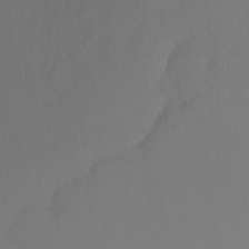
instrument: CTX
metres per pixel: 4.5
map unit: Ht
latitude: -6.1039
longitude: -34.6490
